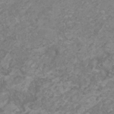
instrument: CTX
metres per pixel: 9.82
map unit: HNhu
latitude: 2.0444
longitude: -1.8583
